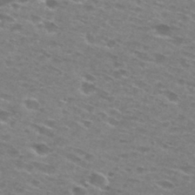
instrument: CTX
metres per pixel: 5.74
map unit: Hto
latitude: 28.3467
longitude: -47.6694
